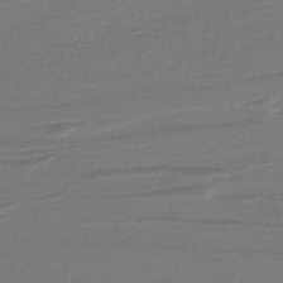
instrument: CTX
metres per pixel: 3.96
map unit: lHb
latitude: -38.8030
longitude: 55.5399
